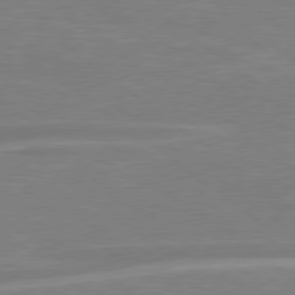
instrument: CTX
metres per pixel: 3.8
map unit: Hpe
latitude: 78.6302
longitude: -127.0270
